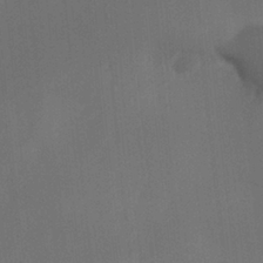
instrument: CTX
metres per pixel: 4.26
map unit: Ave
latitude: -0.5763
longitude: -113.2537
